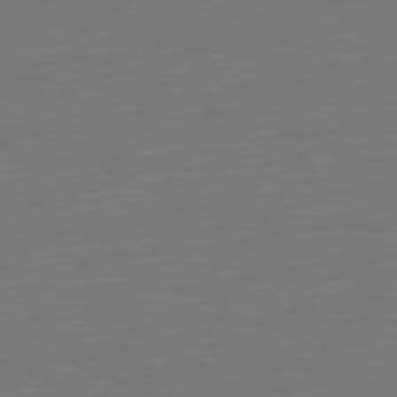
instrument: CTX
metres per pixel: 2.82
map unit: Hpe
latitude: 75.6127
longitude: -124.5545
